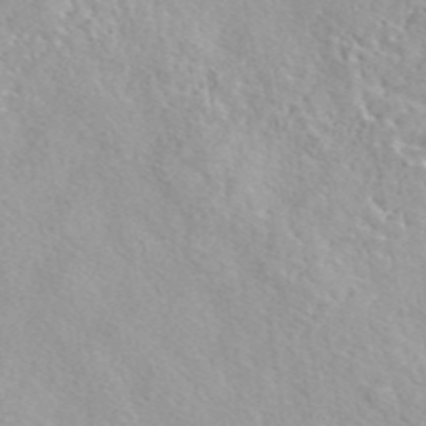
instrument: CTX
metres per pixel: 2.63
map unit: eAb
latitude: 44.1389
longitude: 114.9919
